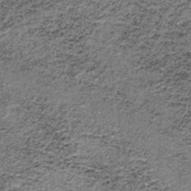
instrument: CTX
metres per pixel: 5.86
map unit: lHb
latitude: -37.7288
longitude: 66.8975
